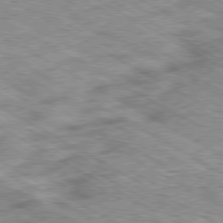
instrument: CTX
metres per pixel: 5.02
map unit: Ap
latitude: -80.4629
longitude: -48.4790
